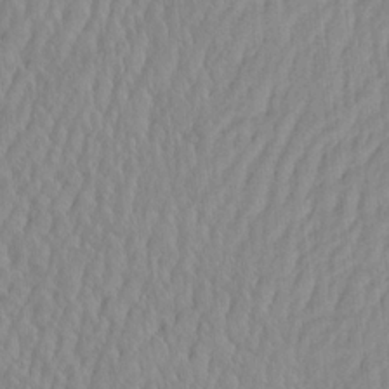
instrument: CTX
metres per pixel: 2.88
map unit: eHh
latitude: -4.0472
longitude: 14.9542
